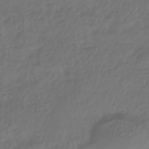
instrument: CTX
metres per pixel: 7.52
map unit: HNhu
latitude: -43.9556
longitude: 97.2943
